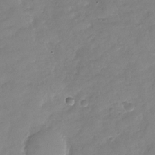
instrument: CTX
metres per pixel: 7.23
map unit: Nhu
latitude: -28.0472
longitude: -62.1767
